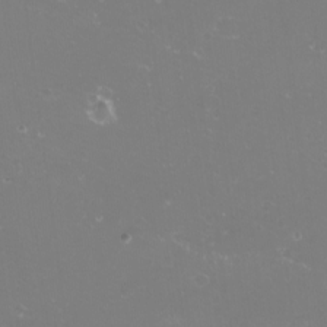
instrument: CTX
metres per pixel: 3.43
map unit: eHh
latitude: -11.8234
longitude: -62.1200
